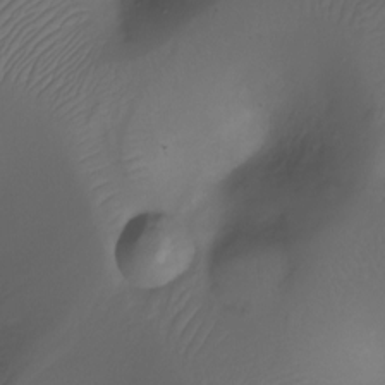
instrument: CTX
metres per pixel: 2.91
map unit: Ht
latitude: -11.8800
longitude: -45.2537
